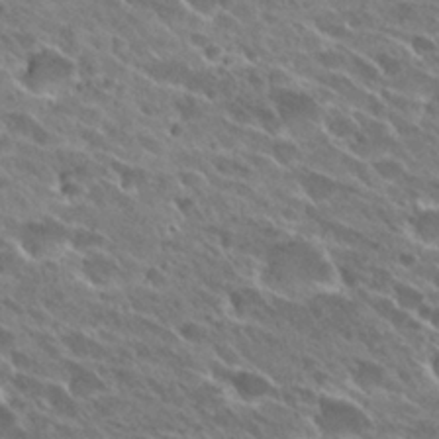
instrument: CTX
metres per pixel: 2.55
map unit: Hto
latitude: 27.9339
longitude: -41.8772
